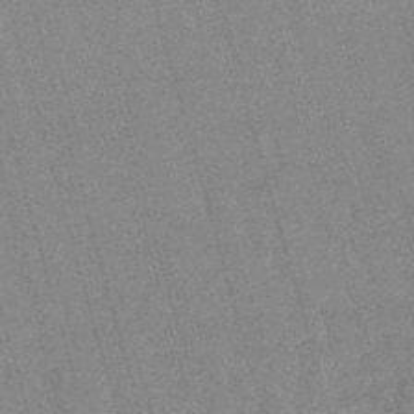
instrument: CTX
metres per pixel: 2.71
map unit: lHb
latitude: -45.9556
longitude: 77.9745
